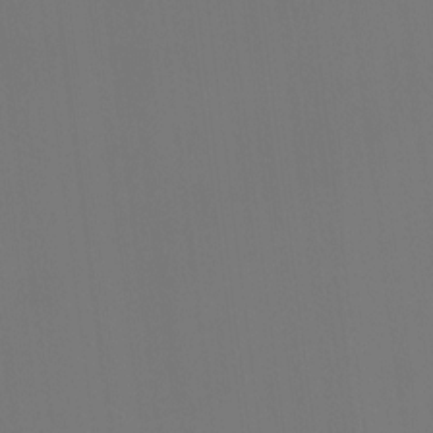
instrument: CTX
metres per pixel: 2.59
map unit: HNhu
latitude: 10.2901
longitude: 11.5021
